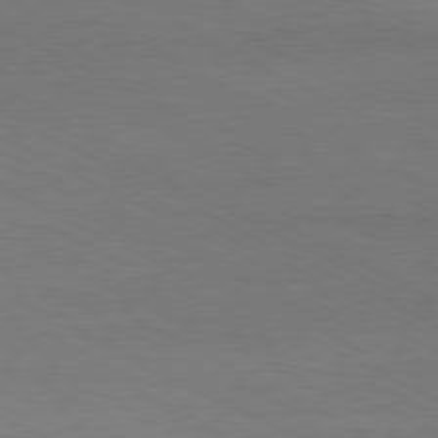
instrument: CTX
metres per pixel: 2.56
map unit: Ap
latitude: -80.7841
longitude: -85.7639
